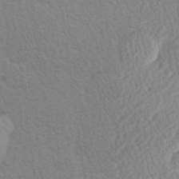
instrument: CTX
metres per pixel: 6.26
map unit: Hve
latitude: 26.8002
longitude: -93.9150
